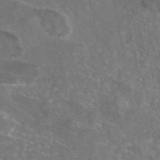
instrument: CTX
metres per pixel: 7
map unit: eAb
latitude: 46.5924
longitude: 106.4818
